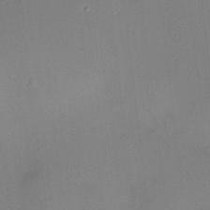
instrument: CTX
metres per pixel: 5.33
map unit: HNhu
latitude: 7.7639
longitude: 10.2740
